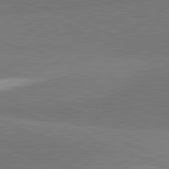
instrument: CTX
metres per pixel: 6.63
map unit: lApd
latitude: 81.9528
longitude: 148.9731
